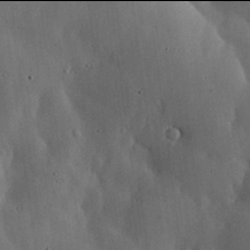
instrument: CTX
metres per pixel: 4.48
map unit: lHvf
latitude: 17.9906
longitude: -114.1199
